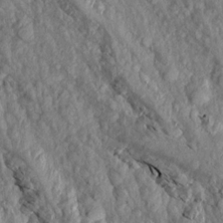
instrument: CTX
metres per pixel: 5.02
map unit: Aa
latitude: 16.3845
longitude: -145.4237
